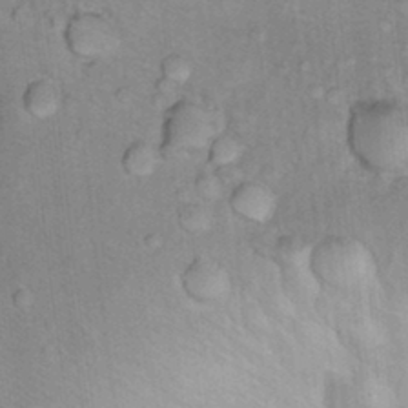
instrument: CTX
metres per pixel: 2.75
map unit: Hto
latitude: 12.1011
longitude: -36.1389
